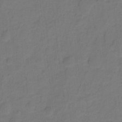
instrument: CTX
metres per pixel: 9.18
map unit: Hto
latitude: -1.8045
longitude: -34.3845
